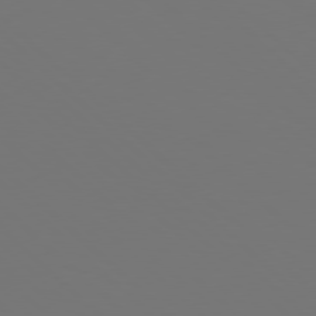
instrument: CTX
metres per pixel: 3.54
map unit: Hpe
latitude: 77.6316
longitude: -171.8394
